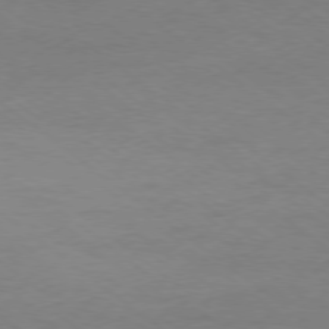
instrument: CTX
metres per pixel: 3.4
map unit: Ap
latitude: -78.7463
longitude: -88.8947
